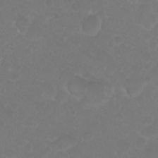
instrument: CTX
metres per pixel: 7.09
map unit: eHh
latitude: 1.0458
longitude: -55.0080
